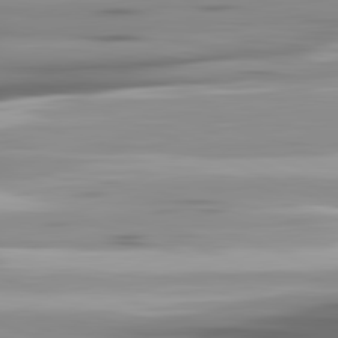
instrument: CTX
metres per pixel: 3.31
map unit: lApd
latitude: 81.7072
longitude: -140.3278
